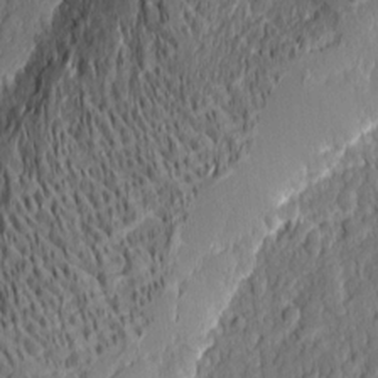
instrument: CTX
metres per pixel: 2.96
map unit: eHh
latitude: 6.1011
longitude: -76.3656
